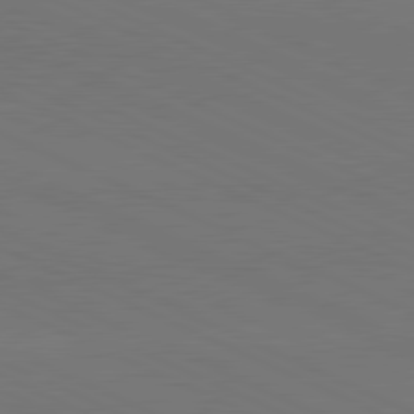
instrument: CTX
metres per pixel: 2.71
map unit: lApd
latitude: 81.2726
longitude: 144.1606
